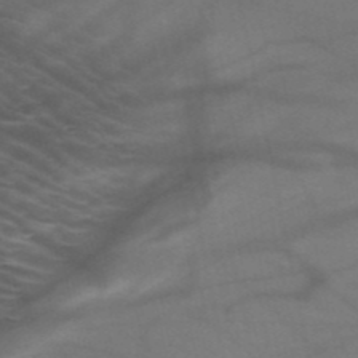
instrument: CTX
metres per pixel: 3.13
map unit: HNb
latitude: -51.8989
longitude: -42.9703
